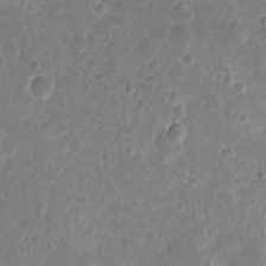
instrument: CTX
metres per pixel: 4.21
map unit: Nhu
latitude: 6.9136
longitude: -19.2159
